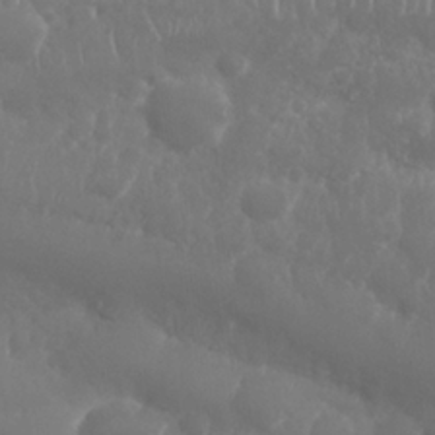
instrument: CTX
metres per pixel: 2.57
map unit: Nhu
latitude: 25.7071
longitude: -61.2915
